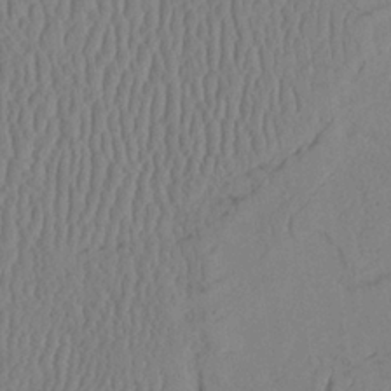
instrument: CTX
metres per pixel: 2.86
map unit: Aa
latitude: 24.9324
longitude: -132.9514
